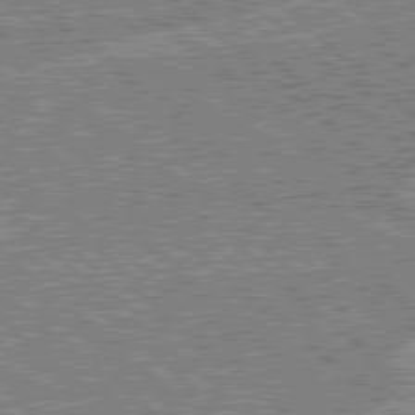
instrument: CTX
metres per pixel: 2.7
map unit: Hpe
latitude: 78.4790
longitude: -159.6883
